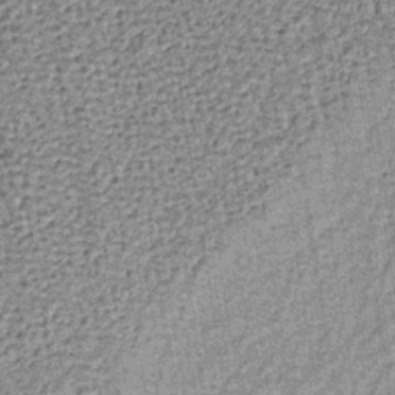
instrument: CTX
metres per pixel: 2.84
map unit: lHb
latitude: -37.4454
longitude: 64.0472
